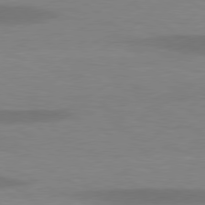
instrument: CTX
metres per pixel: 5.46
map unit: lApd
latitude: 78.6680
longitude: -47.7261
